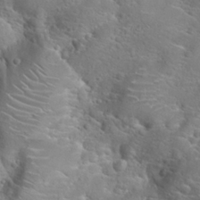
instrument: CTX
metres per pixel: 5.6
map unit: Hto
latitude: 22.4412
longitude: -45.1592
